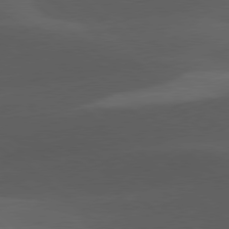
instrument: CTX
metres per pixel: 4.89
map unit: lApd
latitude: 78.1956
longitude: -55.0269
